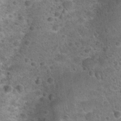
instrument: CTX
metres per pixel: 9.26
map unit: Hto
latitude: 21.7639
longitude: -49.0081
